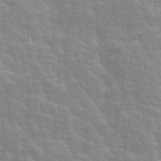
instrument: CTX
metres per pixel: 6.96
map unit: Ave
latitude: 14.1200
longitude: -134.1577
